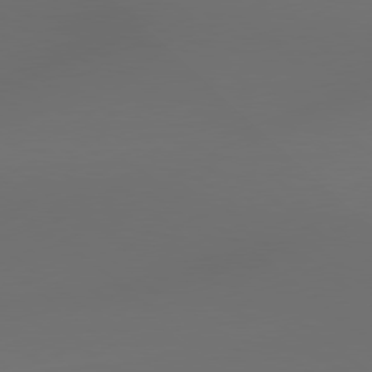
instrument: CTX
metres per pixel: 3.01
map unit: lApd
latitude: 79.1970
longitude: -172.4034
